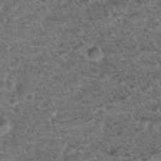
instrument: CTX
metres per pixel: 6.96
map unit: Nhu
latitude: 28.8380
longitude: -49.6505
